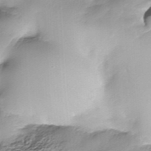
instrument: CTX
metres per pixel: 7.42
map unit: Nhe
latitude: -38.0094
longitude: -149.0647
